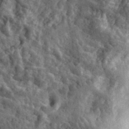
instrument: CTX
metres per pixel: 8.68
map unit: eHh
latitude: 34.0255
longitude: -79.8961
